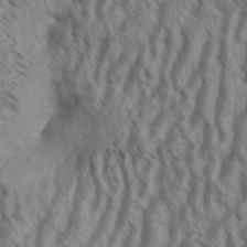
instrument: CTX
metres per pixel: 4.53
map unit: Aa
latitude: 33.9150
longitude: -138.6679
